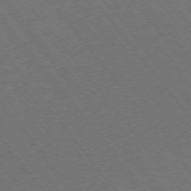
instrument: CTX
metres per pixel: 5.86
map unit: Ap
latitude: -75.7478
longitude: -64.3467
